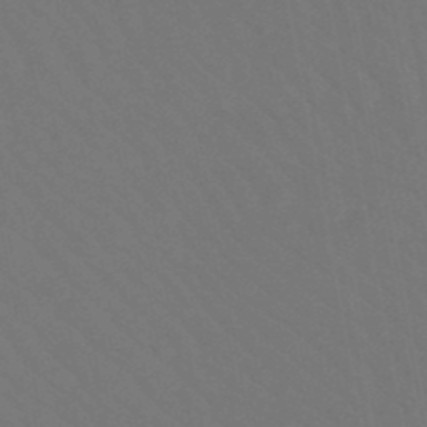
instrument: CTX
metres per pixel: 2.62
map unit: lHb
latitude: -47.7855
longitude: 74.9731
